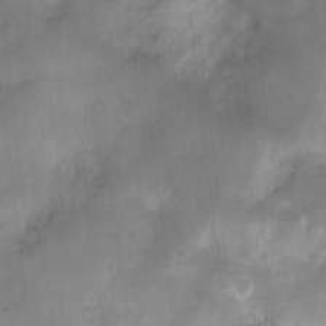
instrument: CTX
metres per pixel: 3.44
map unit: Nhu
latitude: 4.3845
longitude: -16.2523
